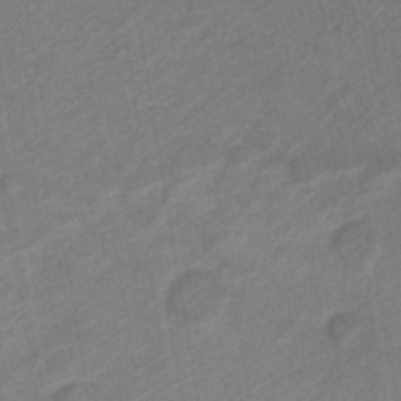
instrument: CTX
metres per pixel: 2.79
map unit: Nve
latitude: -19.9367
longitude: 106.9353
